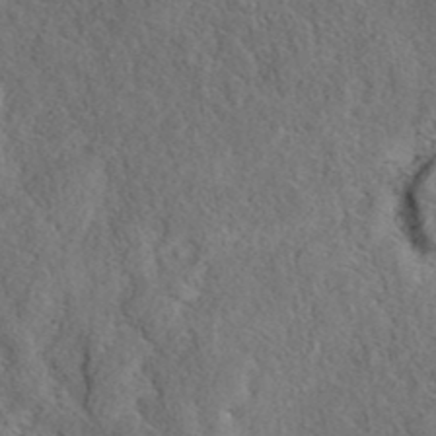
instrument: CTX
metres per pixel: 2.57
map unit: eAb
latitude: 39.6127
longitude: 112.7652
